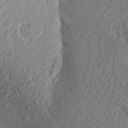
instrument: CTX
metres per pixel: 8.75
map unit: Aa
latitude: 26.6491
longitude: -144.9702
